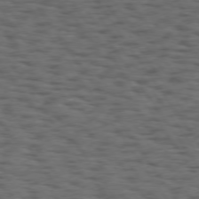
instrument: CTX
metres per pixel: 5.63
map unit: Hpe
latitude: 74.5924
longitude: -132.6113
